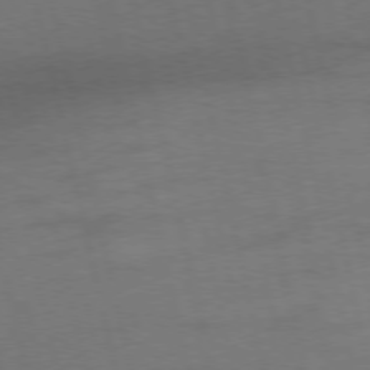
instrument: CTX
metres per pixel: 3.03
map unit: Ap
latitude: -75.9556
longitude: -74.2523
